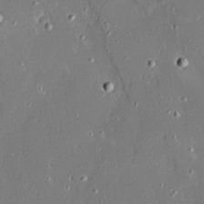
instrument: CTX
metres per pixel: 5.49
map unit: Ave
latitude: 21.0081
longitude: -128.3089
